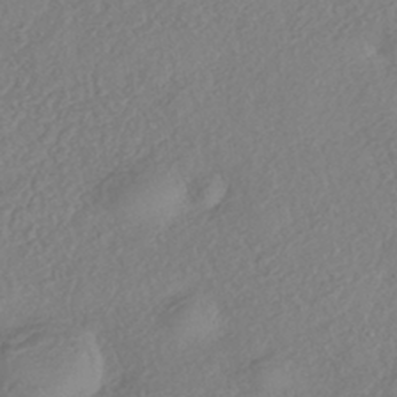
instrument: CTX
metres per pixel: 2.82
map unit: eHh
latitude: -42.3684
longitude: 118.7085
